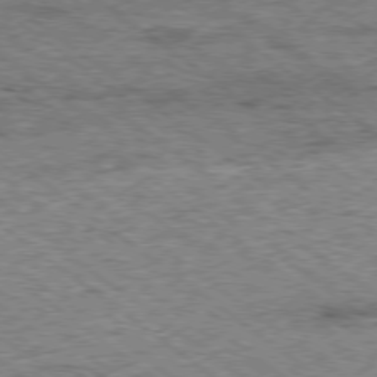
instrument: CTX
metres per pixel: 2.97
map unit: Ap
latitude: -78.7085
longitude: -85.9717
